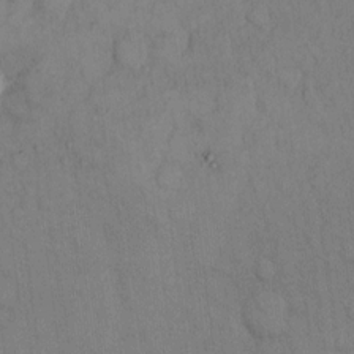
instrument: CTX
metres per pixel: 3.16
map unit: Hto
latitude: 14.0255
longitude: -61.5182
